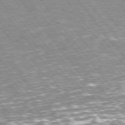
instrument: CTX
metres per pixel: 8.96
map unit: Hpe
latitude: 73.3104
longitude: -141.6882
